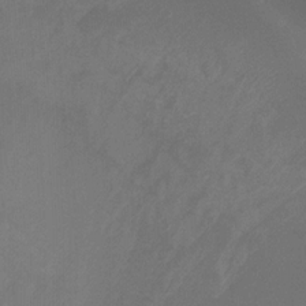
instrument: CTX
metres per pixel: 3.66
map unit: Ht
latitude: -14.3118
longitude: -58.1578
